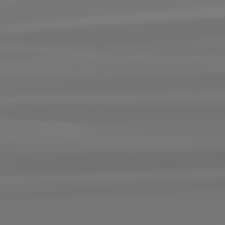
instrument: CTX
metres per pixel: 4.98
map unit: lApd
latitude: 82.7624
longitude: 171.2565
